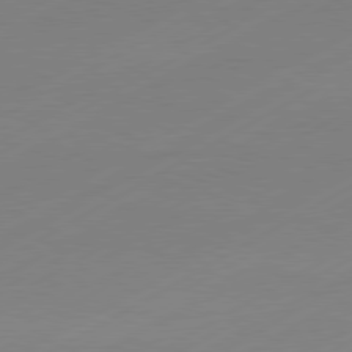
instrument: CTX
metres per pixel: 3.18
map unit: Hpe
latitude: -81.3132
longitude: 14.1984
